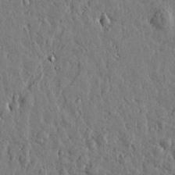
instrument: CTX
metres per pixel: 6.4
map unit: Htu
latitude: 0.4412
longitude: -178.7813
